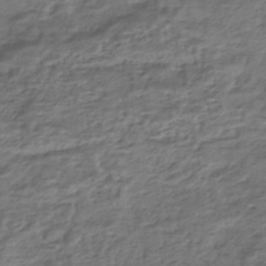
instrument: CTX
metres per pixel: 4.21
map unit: HNhu
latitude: -43.4076
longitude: 100.9163
